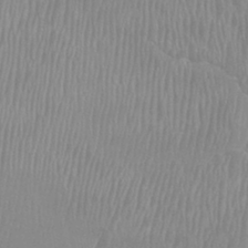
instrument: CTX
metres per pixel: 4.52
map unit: Htu
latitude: -8.5763
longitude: -76.3089
